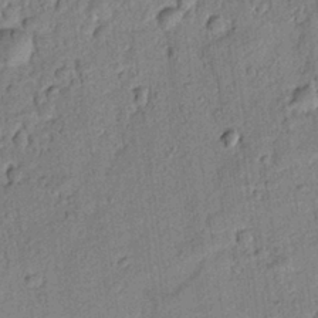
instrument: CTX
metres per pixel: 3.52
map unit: lAvf
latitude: 8.5924
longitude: 165.1620
